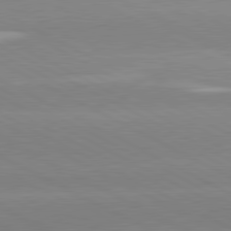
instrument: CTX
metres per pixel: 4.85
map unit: lApd
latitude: 80.7057
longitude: -154.2333
